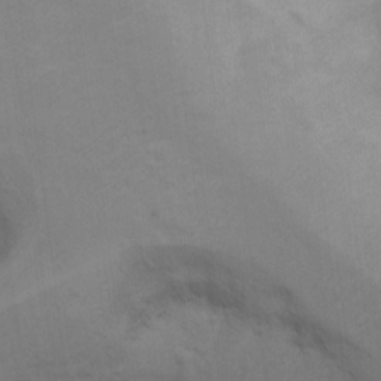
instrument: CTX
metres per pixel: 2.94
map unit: Ht
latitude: 11.0270
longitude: -32.5924
